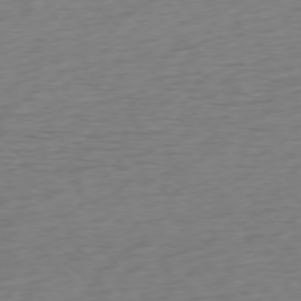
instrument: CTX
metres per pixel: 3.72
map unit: Ap
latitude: -76.9164
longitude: -78.8947
